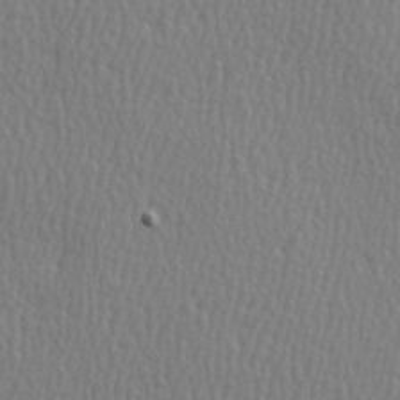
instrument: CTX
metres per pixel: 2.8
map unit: Hve
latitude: 3.5560
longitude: -124.3845
